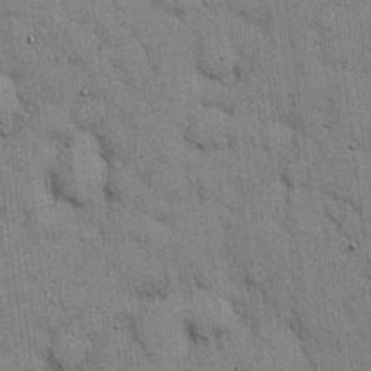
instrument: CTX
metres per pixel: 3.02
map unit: eHh
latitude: 15.7450
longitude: -62.6302
